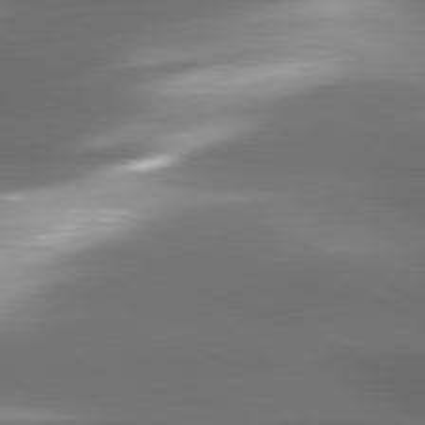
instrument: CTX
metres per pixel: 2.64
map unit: lApd
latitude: 80.9892
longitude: -142.5357
